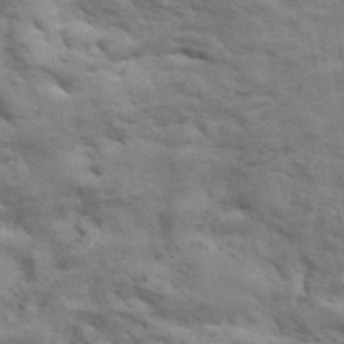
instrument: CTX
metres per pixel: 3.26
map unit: ANa
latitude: 42.1578
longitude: 17.5777
